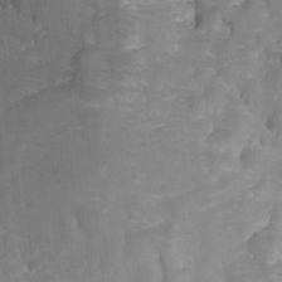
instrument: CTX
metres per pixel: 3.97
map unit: Hto
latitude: 4.7624
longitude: -32.5168
